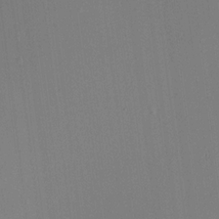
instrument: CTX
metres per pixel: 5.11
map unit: HNhu
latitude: 13.9150
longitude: 13.5777
